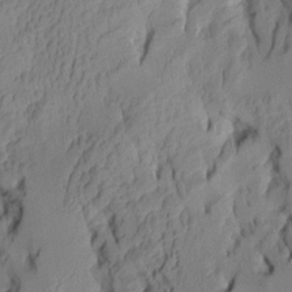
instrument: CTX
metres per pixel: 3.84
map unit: Aa
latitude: 7.6127
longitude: -128.1389
